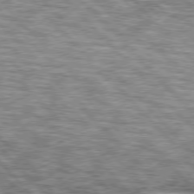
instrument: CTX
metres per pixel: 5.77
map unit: lApd
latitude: 76.3278
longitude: -83.3481
